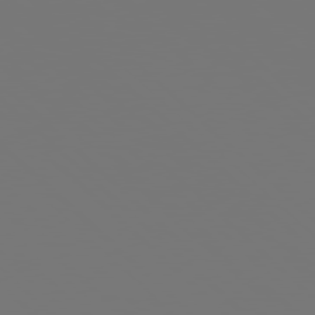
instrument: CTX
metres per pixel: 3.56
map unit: Hpe
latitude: 77.7638
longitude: -177.0458
